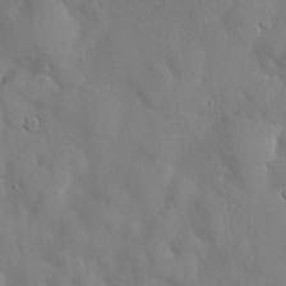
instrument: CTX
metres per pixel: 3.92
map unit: Nhu
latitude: 26.9514
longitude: -72.4412
